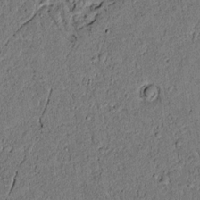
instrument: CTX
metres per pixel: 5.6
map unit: lAvf
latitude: 4.0255
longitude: 168.6140
